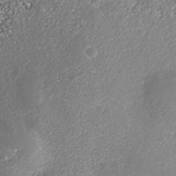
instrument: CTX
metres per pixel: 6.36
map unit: Nhe
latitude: -37.8233
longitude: -88.7813
